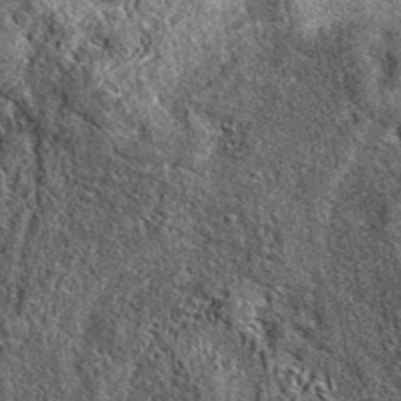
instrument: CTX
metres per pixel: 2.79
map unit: eAb
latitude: 38.2522
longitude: 108.3117
